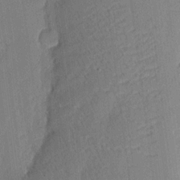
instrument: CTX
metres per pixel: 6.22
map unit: eHh
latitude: 4.3656
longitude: -77.1214
